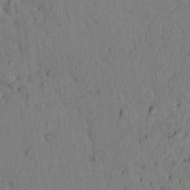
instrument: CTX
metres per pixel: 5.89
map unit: eHh
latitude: -1.1998
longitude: 17.1431
